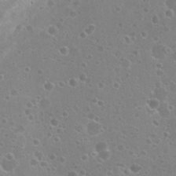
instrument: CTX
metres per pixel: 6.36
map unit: Nhu
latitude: 25.7827
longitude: -51.2914
